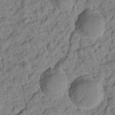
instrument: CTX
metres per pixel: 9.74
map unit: Htu
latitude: 1.9528
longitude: 178.7652
